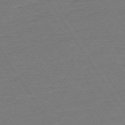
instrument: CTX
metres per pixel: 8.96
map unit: Ap
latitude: -73.6911
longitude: -84.4601
